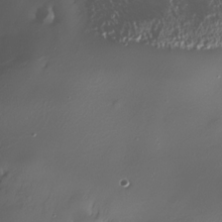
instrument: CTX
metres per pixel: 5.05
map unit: Nhe
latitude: -32.7841
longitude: -116.9703
